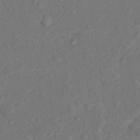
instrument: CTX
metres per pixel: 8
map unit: Hto
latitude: 15.4805
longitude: -31.0459
